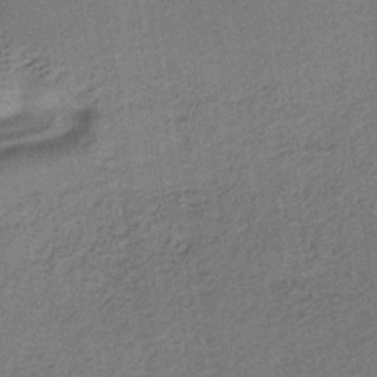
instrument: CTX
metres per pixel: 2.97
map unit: lHb
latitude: -34.6518
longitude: 62.7274
